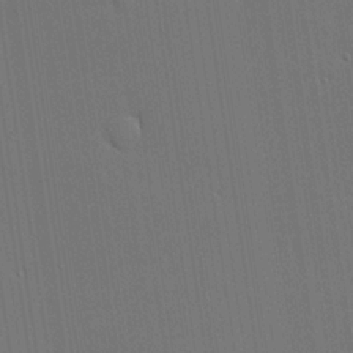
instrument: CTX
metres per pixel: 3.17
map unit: lHvf
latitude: 19.6127
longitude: 141.9178
